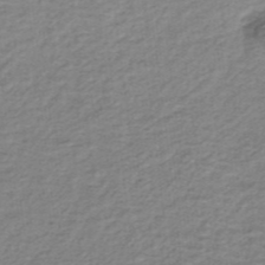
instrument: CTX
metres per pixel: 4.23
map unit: lHb
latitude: -35.6911
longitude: 60.6518
